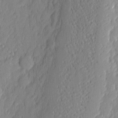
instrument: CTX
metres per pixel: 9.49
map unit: eHh
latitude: 4.5168
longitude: -76.3656
